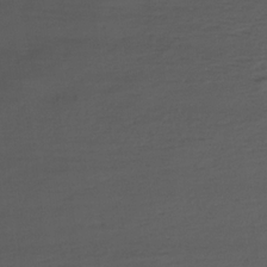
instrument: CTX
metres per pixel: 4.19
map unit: Ht
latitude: -14.6519
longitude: -51.1592
